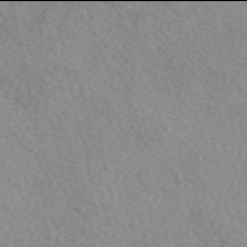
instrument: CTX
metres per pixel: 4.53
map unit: eAb
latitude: 49.9906
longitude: 114.1039
